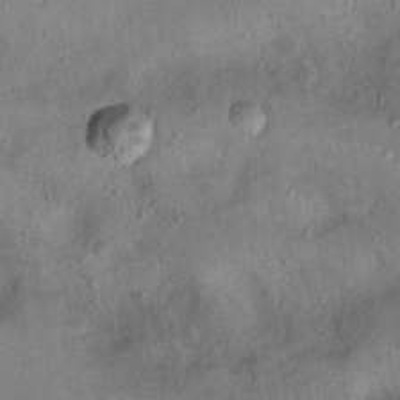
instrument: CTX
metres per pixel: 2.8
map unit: Nhu
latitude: 12.7246
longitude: -27.2726
